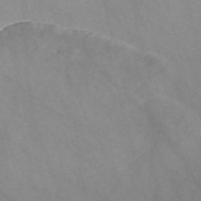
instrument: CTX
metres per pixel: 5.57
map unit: Nve
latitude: -58.0472
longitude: 58.7841
